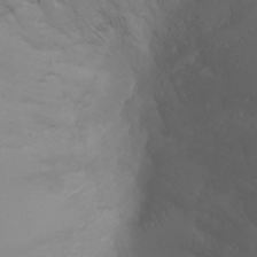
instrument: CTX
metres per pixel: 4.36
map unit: Ht
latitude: -5.4832
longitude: -26.1011
